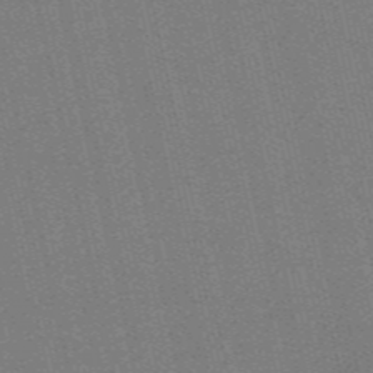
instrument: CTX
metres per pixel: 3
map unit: HNb
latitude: -55.9367
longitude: -42.3467
